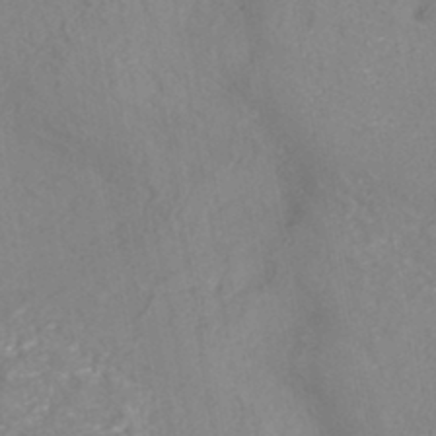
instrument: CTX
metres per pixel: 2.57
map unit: HNhu
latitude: -43.8800
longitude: 101.8800
